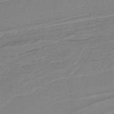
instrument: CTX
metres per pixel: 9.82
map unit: lHb
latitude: -38.3495
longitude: 55.5777
